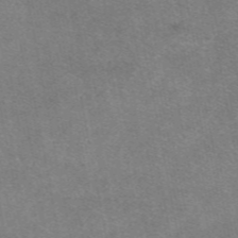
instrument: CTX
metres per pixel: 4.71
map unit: eAb
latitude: 48.1578
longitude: 121.1620
